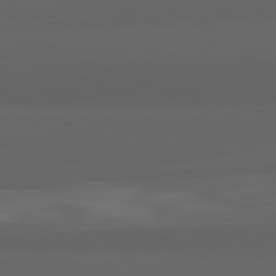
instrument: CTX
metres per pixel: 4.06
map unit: lApd
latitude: 82.1011
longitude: -170.4223
